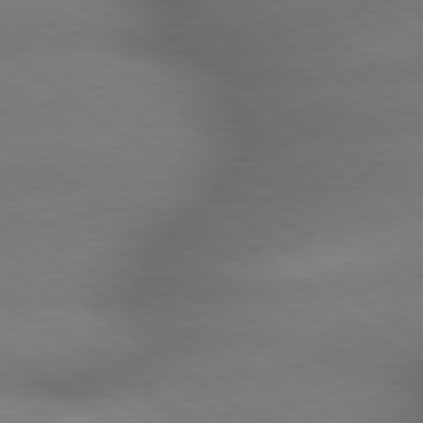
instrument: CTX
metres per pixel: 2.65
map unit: lApd
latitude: 79.5749
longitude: -167.8205
